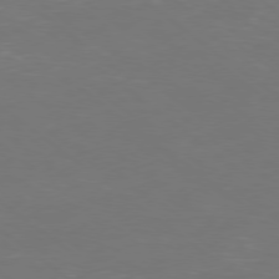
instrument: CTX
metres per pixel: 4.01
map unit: Ap
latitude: -78.8408
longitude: -62.3090
